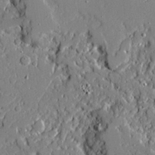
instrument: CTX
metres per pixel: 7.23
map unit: Ave
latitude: 19.2915
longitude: -127.8961
